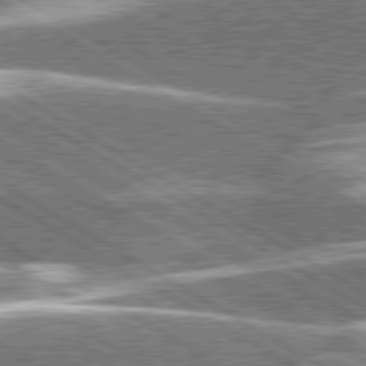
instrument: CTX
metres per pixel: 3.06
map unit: lApd
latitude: 79.8773
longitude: -96.4223
